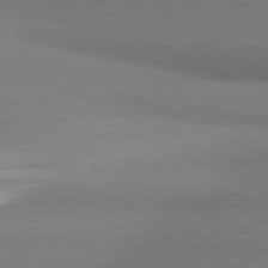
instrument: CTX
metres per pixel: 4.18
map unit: lApd
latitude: 81.4993
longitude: 161.1998
